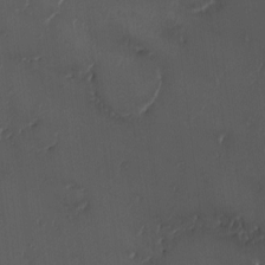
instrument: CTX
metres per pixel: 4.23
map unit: eHh
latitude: -3.4265
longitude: 20.0850
